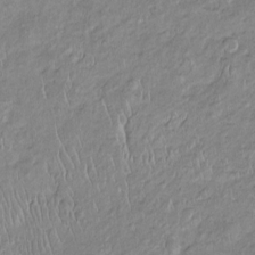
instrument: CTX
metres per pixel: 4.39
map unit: Htu
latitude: -6.1228
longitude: 154.1228
